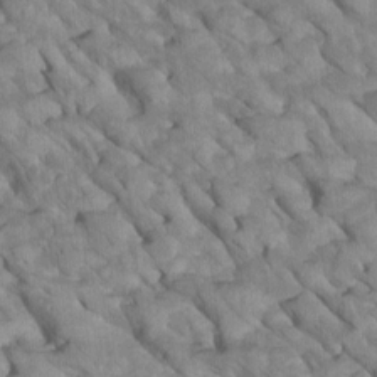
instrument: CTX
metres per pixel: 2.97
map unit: Htu
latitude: 1.5182
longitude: 145.2754
